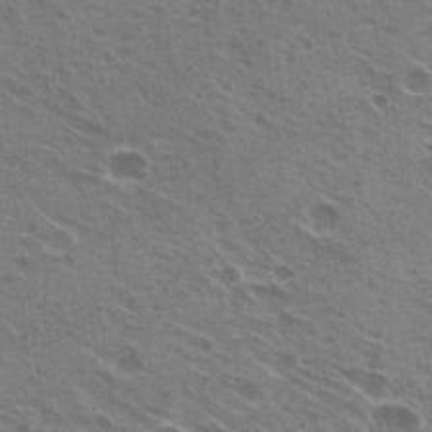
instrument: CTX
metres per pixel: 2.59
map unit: Hto
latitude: 22.2522
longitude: -31.8395
